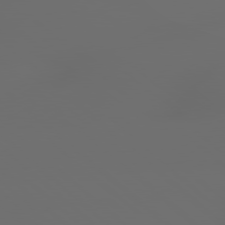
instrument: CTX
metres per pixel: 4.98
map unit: lApd
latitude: 79.1970
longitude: -166.8569
